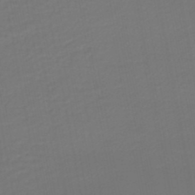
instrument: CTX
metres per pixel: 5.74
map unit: lHb
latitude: -46.8786
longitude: 63.1053
